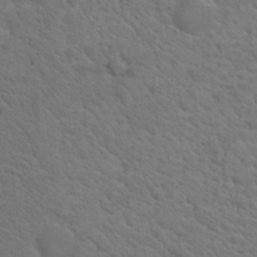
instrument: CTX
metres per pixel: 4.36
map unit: Nhu
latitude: 18.1389
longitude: -33.5560
